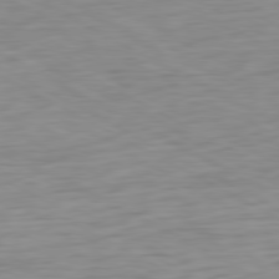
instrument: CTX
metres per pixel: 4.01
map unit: Ap
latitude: -80.6897
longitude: -61.9528
